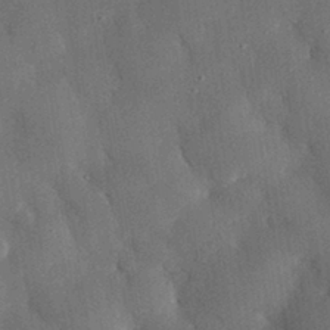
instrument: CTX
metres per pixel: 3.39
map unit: eHh
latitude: 29.8961
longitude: -80.3467
